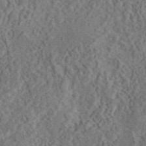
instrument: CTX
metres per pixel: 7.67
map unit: eAb
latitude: 43.4427
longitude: 114.8786
